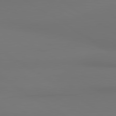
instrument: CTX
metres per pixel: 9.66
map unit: lApd
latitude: 81.1025
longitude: 152.6140
